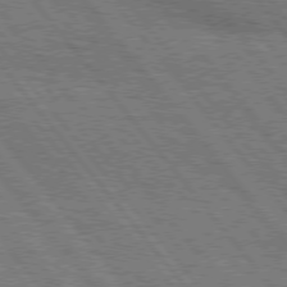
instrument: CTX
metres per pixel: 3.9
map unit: Hpe
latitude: 75.3860
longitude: -153.3860
